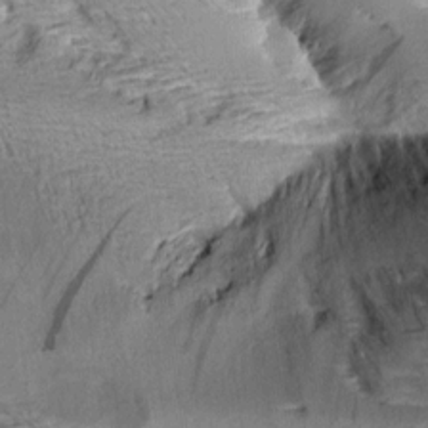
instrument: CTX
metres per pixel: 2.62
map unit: Aa
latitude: 9.5182
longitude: -141.0836
